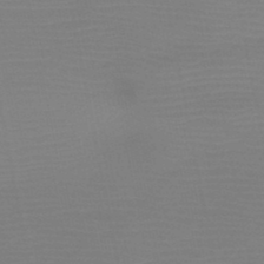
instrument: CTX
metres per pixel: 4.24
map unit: HNb
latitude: -45.8422
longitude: -44.1200
